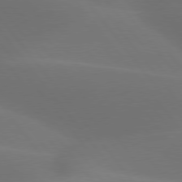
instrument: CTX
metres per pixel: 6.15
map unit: lApd
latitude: 77.7449
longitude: -52.5735
